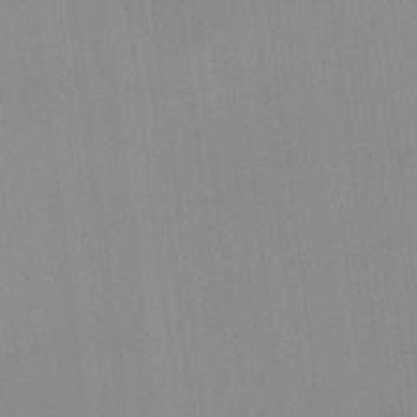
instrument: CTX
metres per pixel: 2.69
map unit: Hto
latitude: -11.3132
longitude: -38.0444
